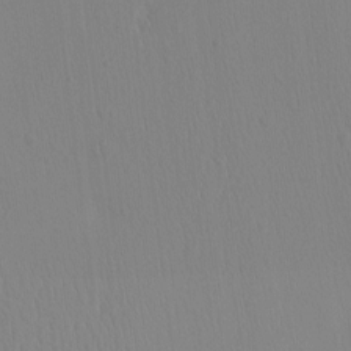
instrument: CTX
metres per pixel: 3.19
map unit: eHh
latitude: -4.3495
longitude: 14.8408
